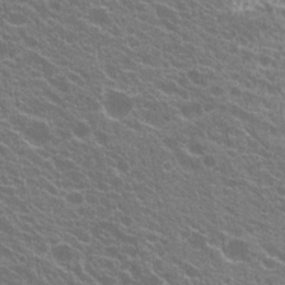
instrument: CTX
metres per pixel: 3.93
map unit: Hto
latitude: 21.2726
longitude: -34.7057
